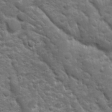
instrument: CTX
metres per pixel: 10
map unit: Ave
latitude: 10.5168
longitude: -103.8394
